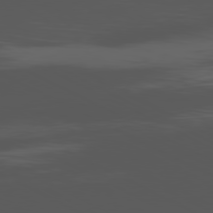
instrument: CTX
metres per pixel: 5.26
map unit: Ap
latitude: -80.8786
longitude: -62.8002
